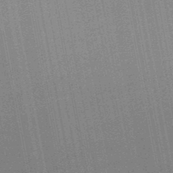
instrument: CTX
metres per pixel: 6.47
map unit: lHb
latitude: -47.5966
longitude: 67.0108
